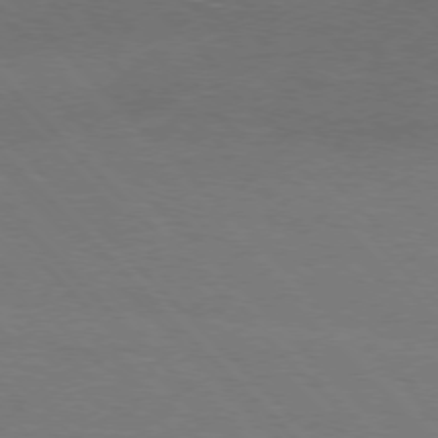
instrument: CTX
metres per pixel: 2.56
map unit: Ap
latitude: -77.4832
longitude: -69.5749
